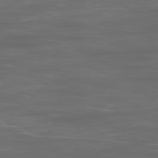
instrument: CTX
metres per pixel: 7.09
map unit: Ap
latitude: -79.8233
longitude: -73.8206
